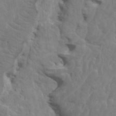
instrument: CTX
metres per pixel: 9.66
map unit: HNhu
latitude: 4.1956
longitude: -2.5357
